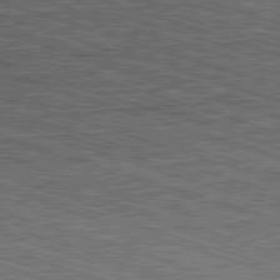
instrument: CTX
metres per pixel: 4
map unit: Hpe
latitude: -82.6896
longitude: 10.1606
